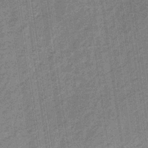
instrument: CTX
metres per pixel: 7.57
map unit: HNb
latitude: -32.7841
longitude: 57.9367
